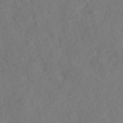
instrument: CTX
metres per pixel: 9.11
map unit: ANa
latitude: 44.0822
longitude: 29.6533
